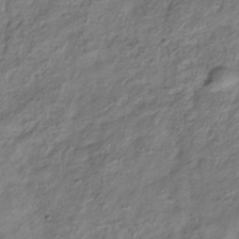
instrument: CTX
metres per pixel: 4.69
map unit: Hve
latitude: -33.1620
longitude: 89.2943
